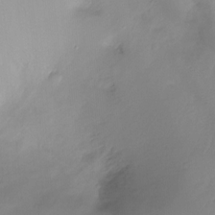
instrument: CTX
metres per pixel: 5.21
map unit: Ht
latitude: -16.2929
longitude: -44.4979
